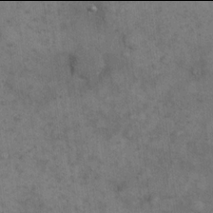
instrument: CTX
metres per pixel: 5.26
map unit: eHh
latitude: 17.9906
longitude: -63.5182
